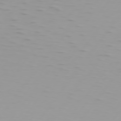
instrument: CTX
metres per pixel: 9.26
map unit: Hpe
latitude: 75.6127
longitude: -125.2725
